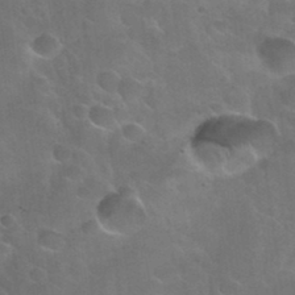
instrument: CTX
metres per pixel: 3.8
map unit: Nhu
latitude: 31.2159
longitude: -54.1389
